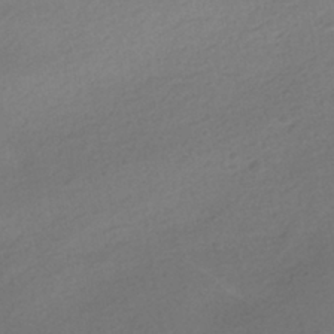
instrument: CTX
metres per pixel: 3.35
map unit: HNhu
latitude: -40.2550
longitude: 95.4643
